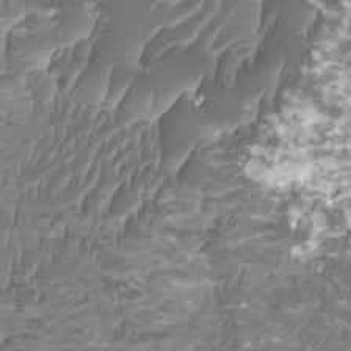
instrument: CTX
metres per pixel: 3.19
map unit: HNhu
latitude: 2.0633
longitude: -0.9324
